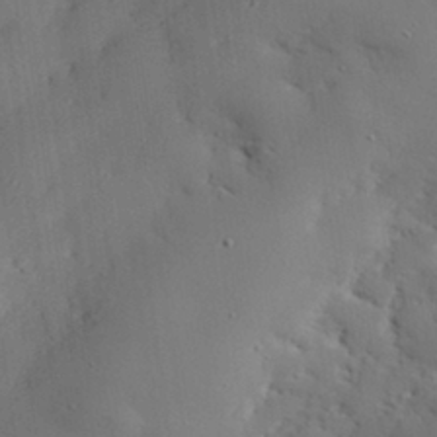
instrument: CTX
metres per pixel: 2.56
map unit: eHh
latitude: 28.8758
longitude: -81.7450
